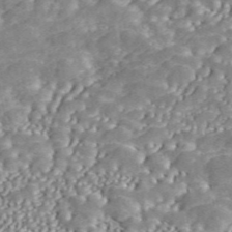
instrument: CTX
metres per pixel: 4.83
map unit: ANa
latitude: 45.4238
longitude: 37.4076
